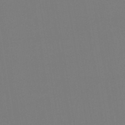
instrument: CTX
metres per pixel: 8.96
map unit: eHb
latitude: -49.5588
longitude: 67.8233
